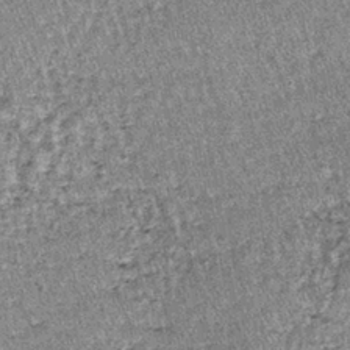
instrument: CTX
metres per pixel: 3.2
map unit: lHb
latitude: -38.6140
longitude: 66.9542
